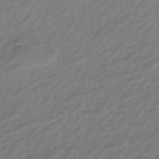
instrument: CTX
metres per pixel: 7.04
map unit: HNhu
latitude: -44.9920
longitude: 102.2362
